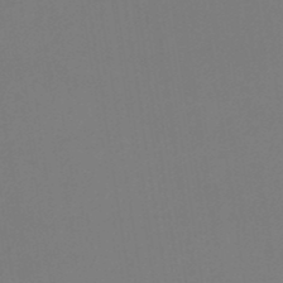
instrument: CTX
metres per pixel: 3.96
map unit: eHb
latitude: -49.7478
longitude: 67.6344
